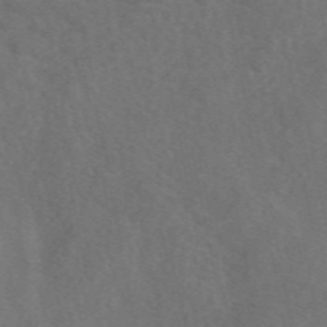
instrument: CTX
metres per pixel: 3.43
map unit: eAb
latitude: 49.7639
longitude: 118.7274
